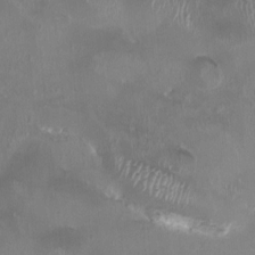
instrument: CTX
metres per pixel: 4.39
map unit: HNhu
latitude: 0.6301
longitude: -3.4426
